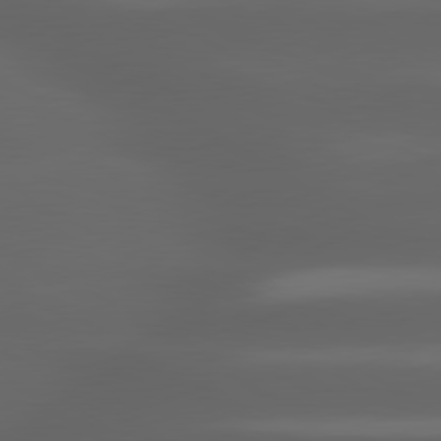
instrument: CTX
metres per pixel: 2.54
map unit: lApd
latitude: 80.1956
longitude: -144.6679
